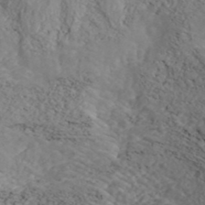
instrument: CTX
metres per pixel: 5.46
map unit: ANa
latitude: 41.3103
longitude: 28.5574
